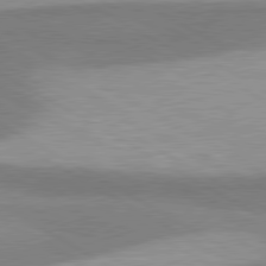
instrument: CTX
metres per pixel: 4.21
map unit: lApd
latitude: 80.2522
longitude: -179.4994
